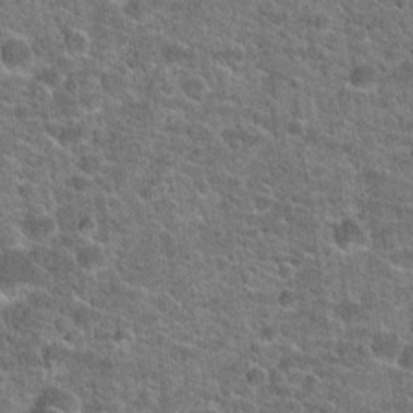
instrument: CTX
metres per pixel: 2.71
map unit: Hto
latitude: 20.8191
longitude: -44.0633
